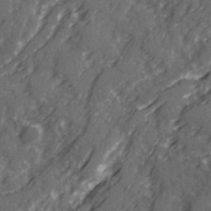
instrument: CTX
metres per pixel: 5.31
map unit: Ave
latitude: 20.7058
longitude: -131.5749
